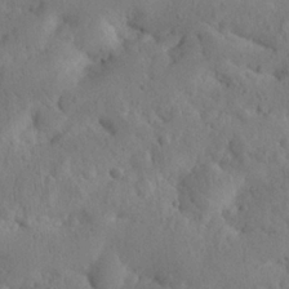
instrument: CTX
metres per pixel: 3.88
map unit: Nhu
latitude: 21.4427
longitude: -73.9906
